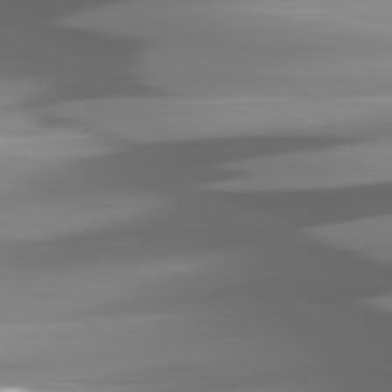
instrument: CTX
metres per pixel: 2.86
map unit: lApd
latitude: 80.9325
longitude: -145.4804
